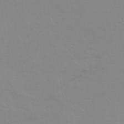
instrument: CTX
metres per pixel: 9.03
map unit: HNhu
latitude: -44.3873
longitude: 90.3118
